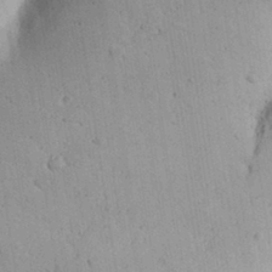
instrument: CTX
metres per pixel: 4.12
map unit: Aa
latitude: 28.9136
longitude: -146.6680
